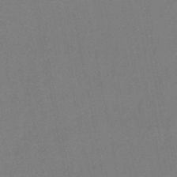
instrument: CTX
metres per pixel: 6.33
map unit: eHb
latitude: -47.0864
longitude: 78.9163
